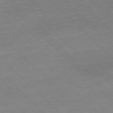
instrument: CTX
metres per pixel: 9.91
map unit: Ap
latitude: -77.8989
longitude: -61.2348
